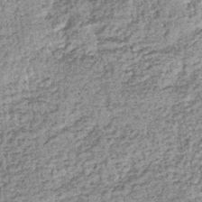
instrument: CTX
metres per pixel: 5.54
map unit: lHb
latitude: -36.2739
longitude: 66.3685
